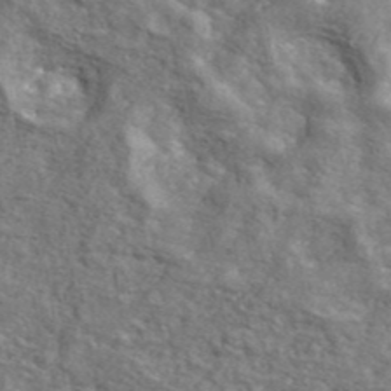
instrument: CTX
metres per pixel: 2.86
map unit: ANa
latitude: 42.8002
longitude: -87.7638
